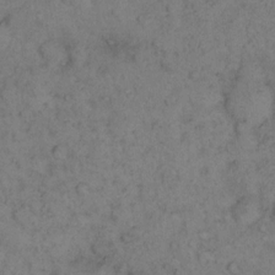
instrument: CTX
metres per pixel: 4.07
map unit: eHh
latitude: 15.9151
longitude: -63.4994
